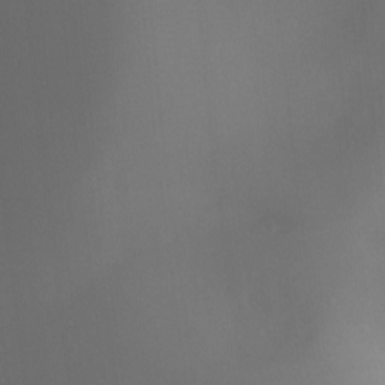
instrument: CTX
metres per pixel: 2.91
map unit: Ht
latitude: -9.1242
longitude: -25.0836
